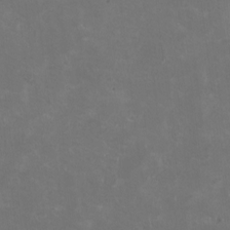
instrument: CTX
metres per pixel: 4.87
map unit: HNhu
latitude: 0.8569
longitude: -1.1025
